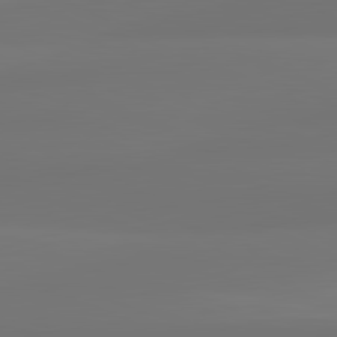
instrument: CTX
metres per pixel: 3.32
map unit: lApd
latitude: 81.9528
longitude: -172.4034
